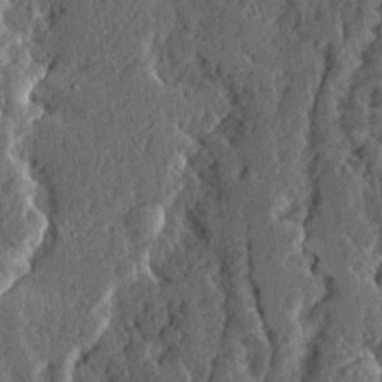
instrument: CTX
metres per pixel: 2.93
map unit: Ave
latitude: 14.4034
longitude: -137.4994
